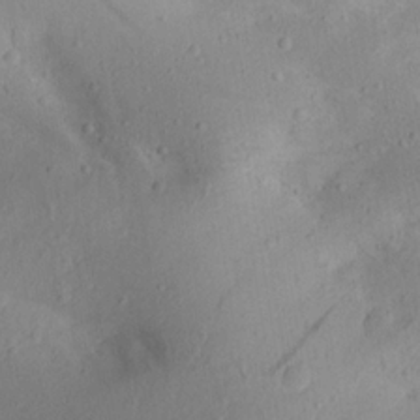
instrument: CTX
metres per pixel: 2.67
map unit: Aa
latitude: 19.2726
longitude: -144.6490
